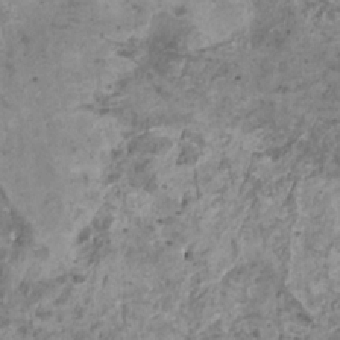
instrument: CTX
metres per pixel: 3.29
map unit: HNhu
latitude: -0.0472
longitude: 3.2186
